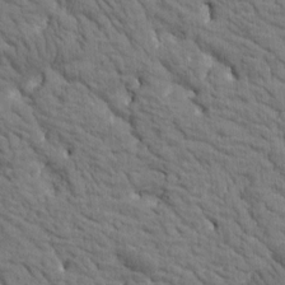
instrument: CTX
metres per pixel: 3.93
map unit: Htu
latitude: -1.9745
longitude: 174.1794
